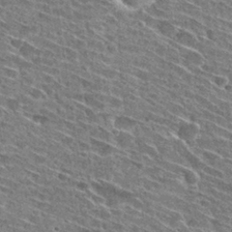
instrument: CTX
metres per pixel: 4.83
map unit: Hto
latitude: 29.4048
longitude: -45.1781
